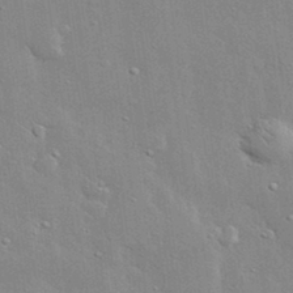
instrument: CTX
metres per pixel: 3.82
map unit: lHvf
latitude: 33.3293
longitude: -92.3656
